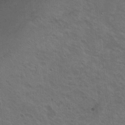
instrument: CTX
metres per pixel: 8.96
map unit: Nhu
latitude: 18.7813
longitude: -30.1767
